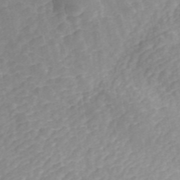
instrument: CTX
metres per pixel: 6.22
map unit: ANa
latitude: 45.0269
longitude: 24.3117
